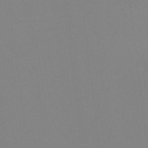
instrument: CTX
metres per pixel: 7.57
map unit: Ht
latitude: -8.7274
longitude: -34.1577
